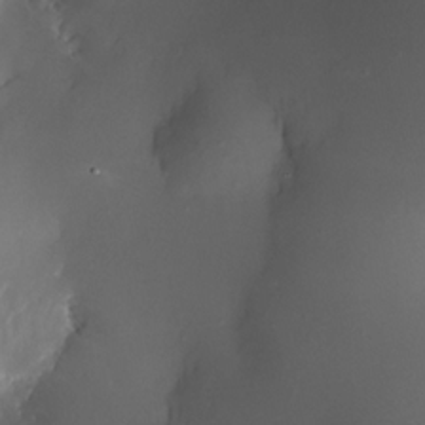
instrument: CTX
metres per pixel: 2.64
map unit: Nhe
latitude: -31.9745
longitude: -116.1956
